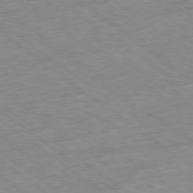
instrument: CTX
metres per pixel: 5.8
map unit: Hpe
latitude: -78.3684
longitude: -22.1767
